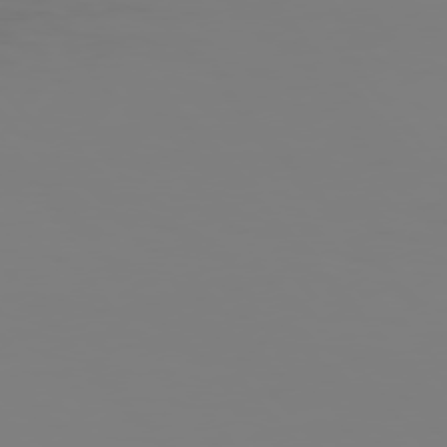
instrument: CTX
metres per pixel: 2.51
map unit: Hpe
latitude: 75.8017
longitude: -127.7828
